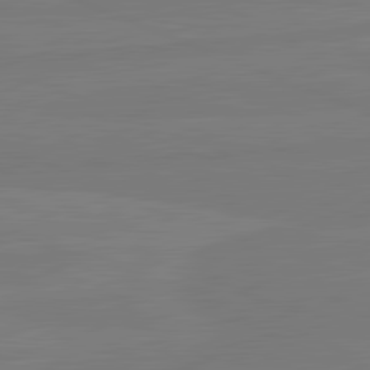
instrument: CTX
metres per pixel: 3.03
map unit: lApd
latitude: 81.7827
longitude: -179.8962
